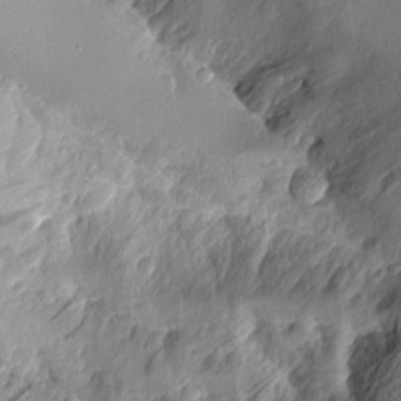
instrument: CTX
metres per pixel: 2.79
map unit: Aa
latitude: 10.0255
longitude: -127.2348
